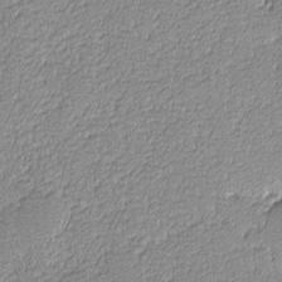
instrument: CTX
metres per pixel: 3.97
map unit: lHvf
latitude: -12.5007
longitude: -103.6127
